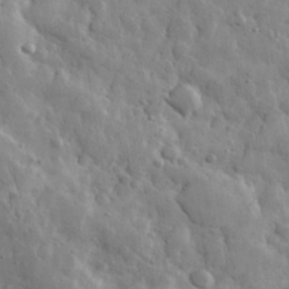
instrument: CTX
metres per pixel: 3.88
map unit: eHh
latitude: 32.3656
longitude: -71.2726
